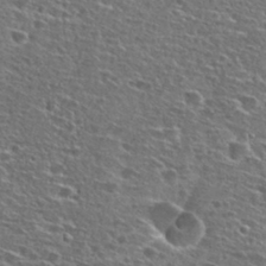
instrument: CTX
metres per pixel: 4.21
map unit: Hto
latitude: 26.9325
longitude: -47.8395
